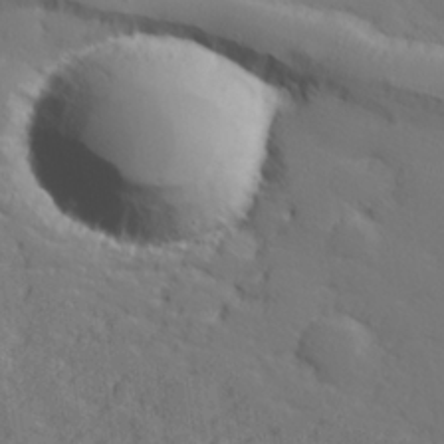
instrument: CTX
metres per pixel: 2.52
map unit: lHvf
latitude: 26.5357
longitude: 142.8596
